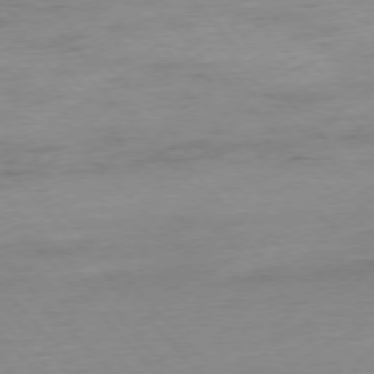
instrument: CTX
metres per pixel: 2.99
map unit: Hpe
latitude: -76.5196
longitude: -14.4601
